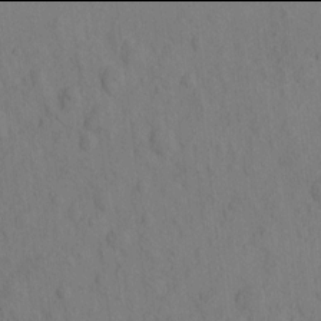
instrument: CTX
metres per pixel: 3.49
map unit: eHh
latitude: -2.0094
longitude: 18.5196
